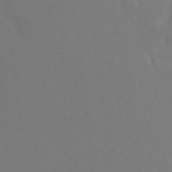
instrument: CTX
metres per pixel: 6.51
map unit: Ht
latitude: -10.0094
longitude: -33.8016
